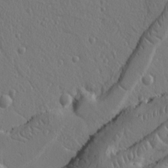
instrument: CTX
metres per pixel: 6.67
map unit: Ht
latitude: 10.1956
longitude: -76.6868
